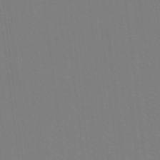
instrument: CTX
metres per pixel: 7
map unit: Ht
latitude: -9.7855
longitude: -38.6868
